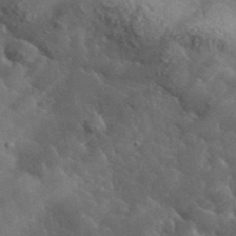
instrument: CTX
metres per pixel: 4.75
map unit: lHvf
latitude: 37.1592
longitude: -90.8002
